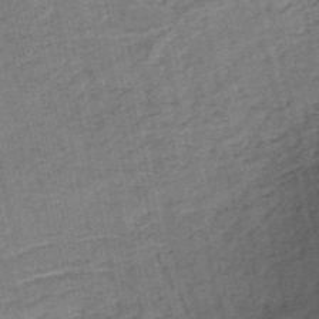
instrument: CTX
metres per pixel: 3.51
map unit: HNb
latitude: -54.1984
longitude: -47.1026
